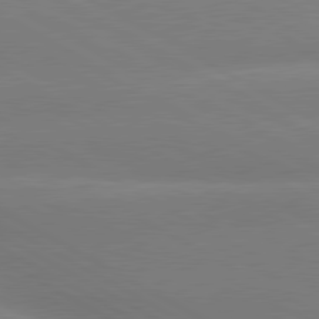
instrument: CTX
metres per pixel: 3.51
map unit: lApd
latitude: 80.5168
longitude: -146.9703
